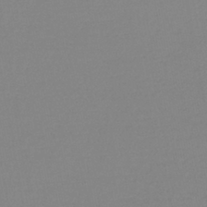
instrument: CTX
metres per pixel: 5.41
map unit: lHb
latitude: -40.4818
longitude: 65.2187
